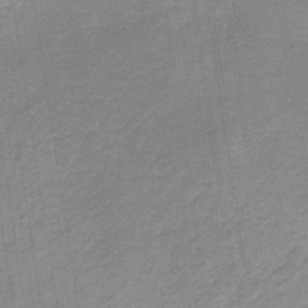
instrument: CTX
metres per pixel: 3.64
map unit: HNb
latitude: -33.0487
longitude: 57.5399
